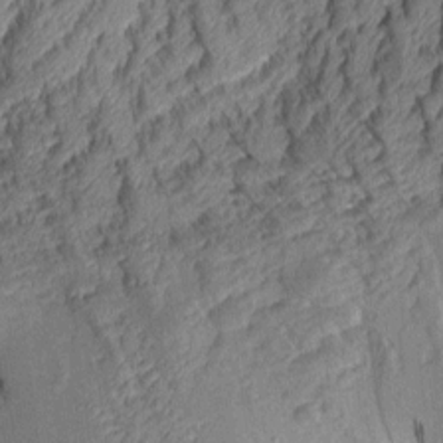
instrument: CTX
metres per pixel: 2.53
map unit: Aa
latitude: 8.8191
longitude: -128.7435
